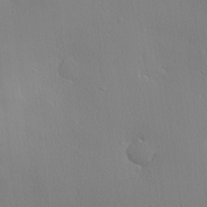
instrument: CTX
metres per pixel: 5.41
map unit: lHvf
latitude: 20.8191
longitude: 142.1227
